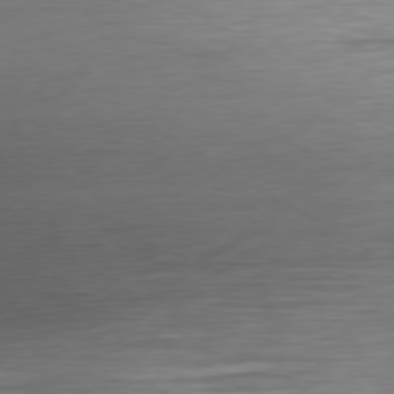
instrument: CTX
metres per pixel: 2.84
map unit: Ap
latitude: -79.7666
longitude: -63.6505
